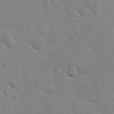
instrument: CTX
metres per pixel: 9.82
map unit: eHh
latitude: 9.9906
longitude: -66.9324
